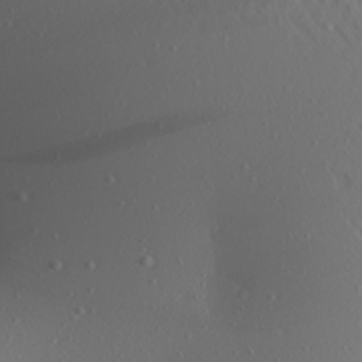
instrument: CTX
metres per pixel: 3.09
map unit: Aa
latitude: 22.4790
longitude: -146.8758
